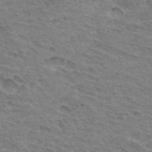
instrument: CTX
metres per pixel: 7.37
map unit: Hto
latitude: 33.4237
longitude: -45.4426
